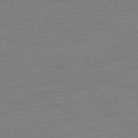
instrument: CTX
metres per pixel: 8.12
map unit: Ap
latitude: -78.6896
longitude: -66.4979
